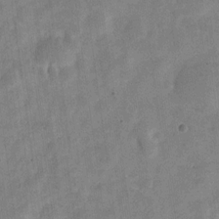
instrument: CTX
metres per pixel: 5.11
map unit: Nve
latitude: -24.3306
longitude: 106.6141
